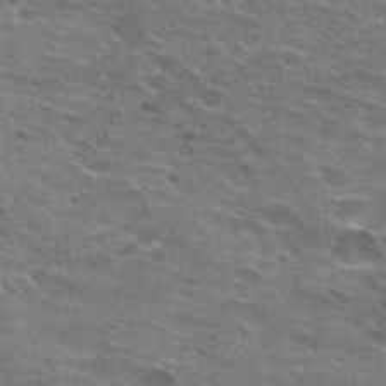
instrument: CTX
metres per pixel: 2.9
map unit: Hto
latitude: 21.9339
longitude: -42.4412
